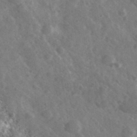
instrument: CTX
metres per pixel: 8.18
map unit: Ave
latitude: 38.2145
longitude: -107.3860
